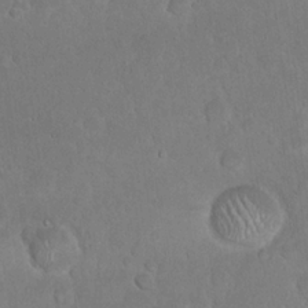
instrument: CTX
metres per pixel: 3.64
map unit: eHh
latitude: 22.3089
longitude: -58.4412
